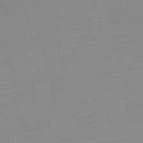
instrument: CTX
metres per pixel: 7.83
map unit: HNb
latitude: -52.6518
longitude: -47.9906
